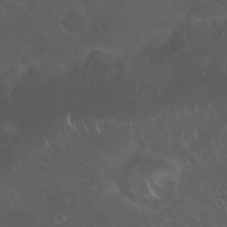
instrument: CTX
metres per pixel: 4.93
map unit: Nhu
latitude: 23.5182
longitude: -62.2523
